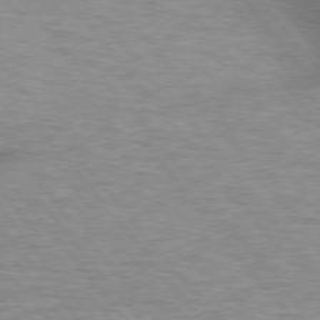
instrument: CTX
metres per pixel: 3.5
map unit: lApd
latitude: 75.9150
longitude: -57.9906
